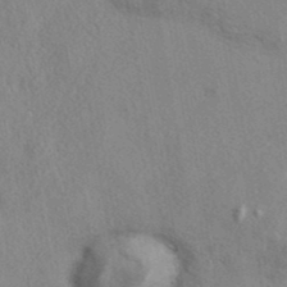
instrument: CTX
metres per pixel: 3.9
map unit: eAb
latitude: 39.4426
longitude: 112.2173
